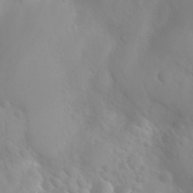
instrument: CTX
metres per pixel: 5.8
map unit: Nhu
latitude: 26.1767
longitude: -55.2348
